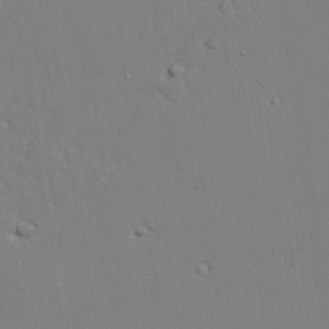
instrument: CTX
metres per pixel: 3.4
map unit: lAvf
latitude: 24.7813
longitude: -109.6693
